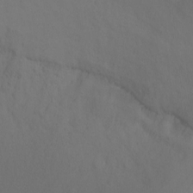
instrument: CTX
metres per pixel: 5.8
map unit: Ht
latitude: 0.2144
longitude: -35.1970
